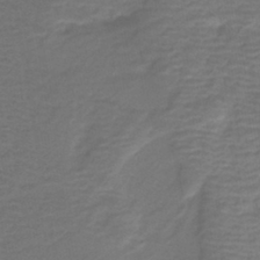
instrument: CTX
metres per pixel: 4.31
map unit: HNb
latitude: -42.9919
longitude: 51.4454
